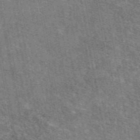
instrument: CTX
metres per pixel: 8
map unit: eAb
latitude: 48.7813
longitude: 116.7463
